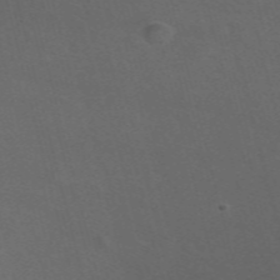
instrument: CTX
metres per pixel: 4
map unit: ANa
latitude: 51.1592
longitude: -71.2915
